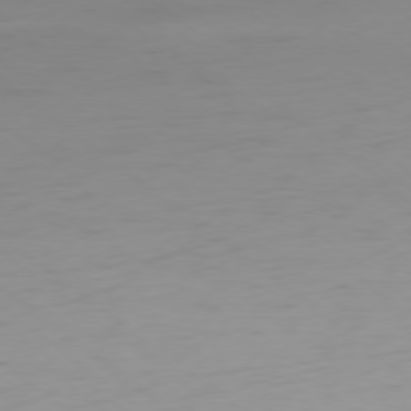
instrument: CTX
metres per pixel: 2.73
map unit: Ap
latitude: -78.7463
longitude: -76.4034
